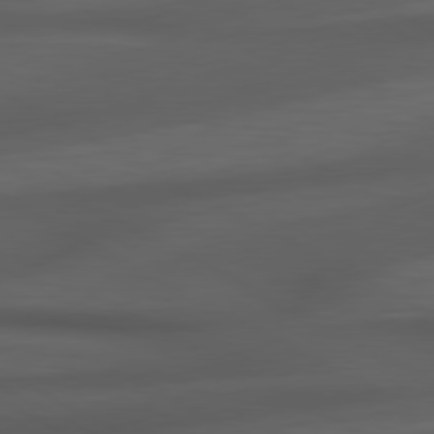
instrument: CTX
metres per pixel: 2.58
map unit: Hpe
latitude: 79.1214
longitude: -119.8772
